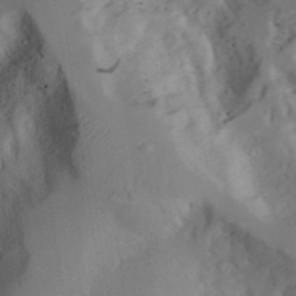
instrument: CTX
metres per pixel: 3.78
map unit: Aa
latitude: 23.5371
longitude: -131.5749
